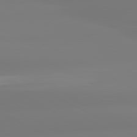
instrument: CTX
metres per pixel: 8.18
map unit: lApd
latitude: 80.7813
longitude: -156.3845
